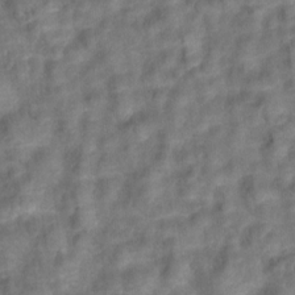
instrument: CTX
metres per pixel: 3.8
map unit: Hto
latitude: 6.7246
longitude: -31.7639
